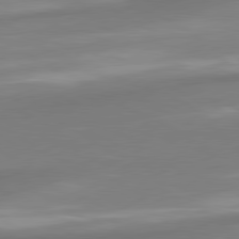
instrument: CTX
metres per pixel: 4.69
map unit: lApd
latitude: 80.2900
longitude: 178.1228
